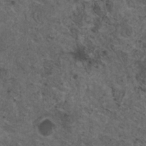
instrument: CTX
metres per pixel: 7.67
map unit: HNhu
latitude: 2.6679
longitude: 4.1794
